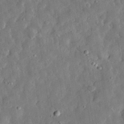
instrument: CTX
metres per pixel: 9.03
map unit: eHh
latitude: 31.1404
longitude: -76.1200
